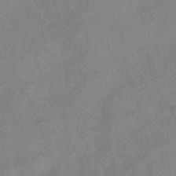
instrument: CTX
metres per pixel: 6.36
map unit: HNhu
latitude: -40.2361
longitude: 98.2172
